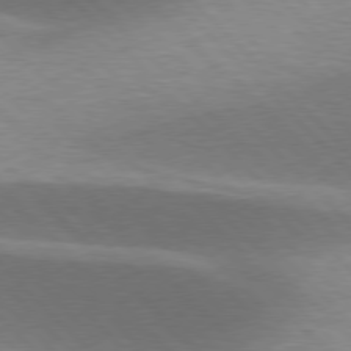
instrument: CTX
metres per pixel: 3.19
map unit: lApd
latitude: 77.2537
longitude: -50.8569
